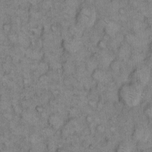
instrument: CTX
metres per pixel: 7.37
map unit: eHh
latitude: 8.9514
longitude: -63.4427
